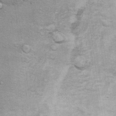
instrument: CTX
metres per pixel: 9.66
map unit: Ht
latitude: 9.4238
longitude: -36.8947
